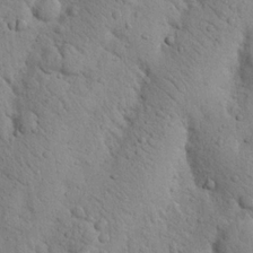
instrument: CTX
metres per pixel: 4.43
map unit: Nhu
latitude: 20.5924
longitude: -74.5735
